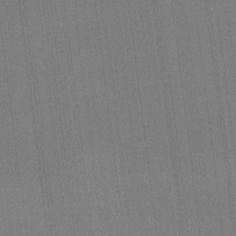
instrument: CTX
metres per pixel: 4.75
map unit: Ht
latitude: -6.4251
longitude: -27.4238
